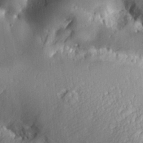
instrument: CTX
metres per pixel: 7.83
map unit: Aa
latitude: 29.6127
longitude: -136.1011
